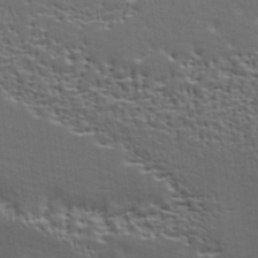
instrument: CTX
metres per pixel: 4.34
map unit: ANa
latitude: 41.0080
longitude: 30.2739
